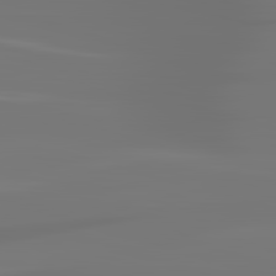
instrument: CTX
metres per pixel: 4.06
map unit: lApd
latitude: 83.4615
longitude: -130.5924
